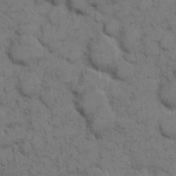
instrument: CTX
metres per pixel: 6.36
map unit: eHh
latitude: 7.7450
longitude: -65.0080
